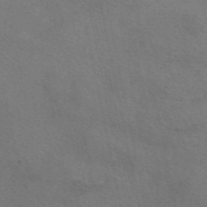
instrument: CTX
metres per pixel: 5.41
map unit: eAb
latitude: 50.8947
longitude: 110.7085
